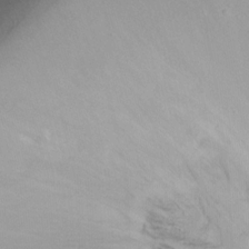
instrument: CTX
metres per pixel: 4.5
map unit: Ht
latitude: -8.4062
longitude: -39.2537
